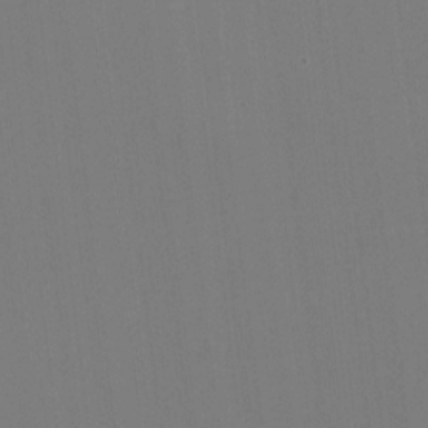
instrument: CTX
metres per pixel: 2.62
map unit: HNhu
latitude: -1.7856
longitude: -5.8205
